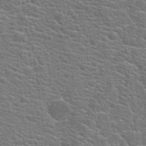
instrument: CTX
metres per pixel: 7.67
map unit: Hto
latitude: 20.4223
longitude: -44.1578
